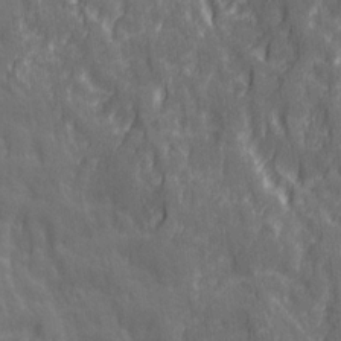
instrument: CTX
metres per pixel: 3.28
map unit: Ave
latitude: 20.3845
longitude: -133.9717
